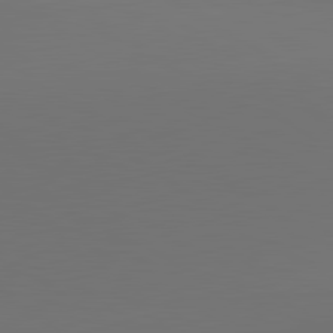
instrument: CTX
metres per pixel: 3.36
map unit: lApd
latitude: 81.2726
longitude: 153.2753
